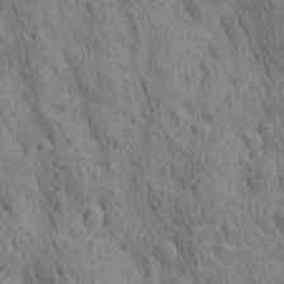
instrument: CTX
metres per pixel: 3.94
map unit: lAa
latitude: 21.7072
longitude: -138.6301
